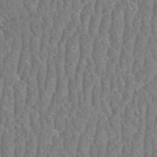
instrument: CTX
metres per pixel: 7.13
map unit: HNhu
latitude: -48.4440
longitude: 29.6344
